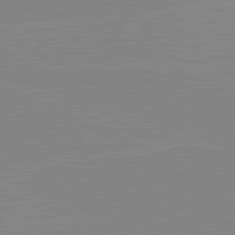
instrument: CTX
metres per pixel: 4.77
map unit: lApd
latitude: 81.7072
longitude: -156.3656
